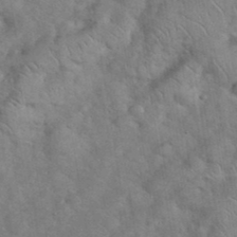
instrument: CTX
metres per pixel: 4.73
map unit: eHh
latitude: 37.3293
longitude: -64.8569
